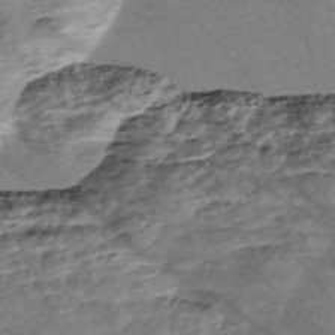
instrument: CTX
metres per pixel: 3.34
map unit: Nve
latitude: -56.9353
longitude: 53.6532
